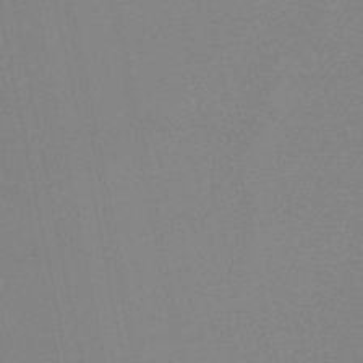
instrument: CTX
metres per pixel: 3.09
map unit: lHb
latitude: -48.8408
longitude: 71.5588
